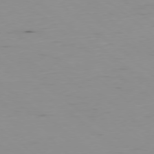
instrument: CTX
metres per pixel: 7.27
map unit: Hpe
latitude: -78.7841
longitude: 12.9920
